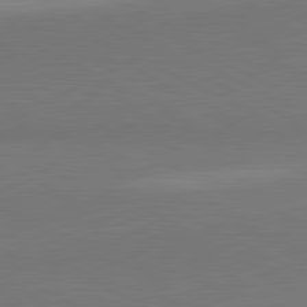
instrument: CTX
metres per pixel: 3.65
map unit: lApd
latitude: 81.6883
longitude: 158.4817
